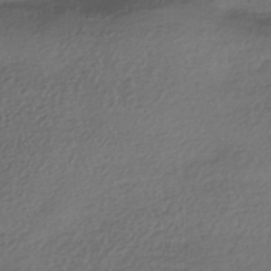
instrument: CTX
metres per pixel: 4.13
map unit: HNhu
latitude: -42.2172
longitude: 96.5007
